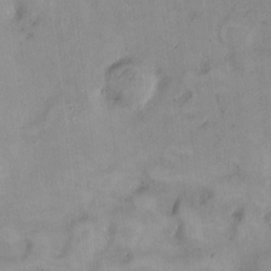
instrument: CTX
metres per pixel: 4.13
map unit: HNhu
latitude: 8.3845
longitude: 10.4251
